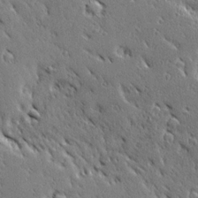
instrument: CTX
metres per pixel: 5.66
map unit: Ave
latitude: 20.5357
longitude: -136.4790
